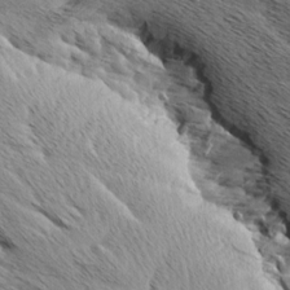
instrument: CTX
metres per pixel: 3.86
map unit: Aa
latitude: 6.8947
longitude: -137.8961
